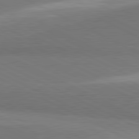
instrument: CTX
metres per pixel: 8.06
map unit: lApd
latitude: 81.4993
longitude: 157.9556
